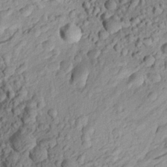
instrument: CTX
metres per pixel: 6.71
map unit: Aa
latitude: 28.3656
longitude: -132.5924
